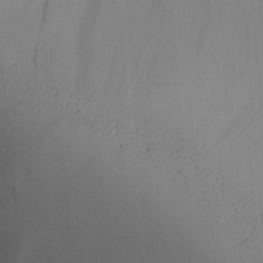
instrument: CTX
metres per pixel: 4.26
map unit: Aa
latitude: 26.9325
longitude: -131.7639
